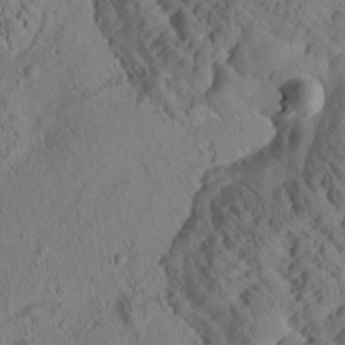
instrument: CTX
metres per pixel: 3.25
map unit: Htu
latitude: 1.0647
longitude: 176.3306
